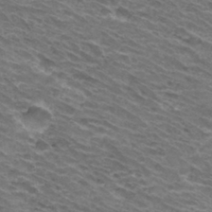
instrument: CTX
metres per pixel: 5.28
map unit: Hto
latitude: 32.4223
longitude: -42.3089
